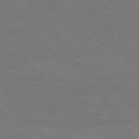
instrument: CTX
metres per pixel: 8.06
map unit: Ap
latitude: -75.3699
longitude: -75.4049
